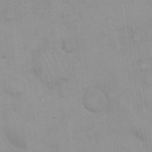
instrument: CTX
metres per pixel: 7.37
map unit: eHh
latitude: 19.9717
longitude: -59.9717
